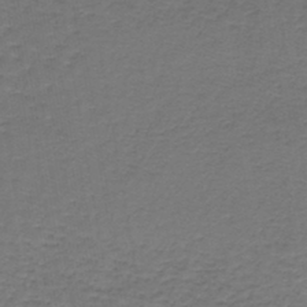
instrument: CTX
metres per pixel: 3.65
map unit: lHb
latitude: -42.7274
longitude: 62.1983
